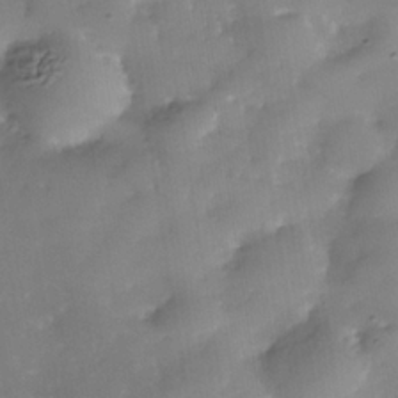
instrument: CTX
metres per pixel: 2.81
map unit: Nhe
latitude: -38.3306
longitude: -117.4804
